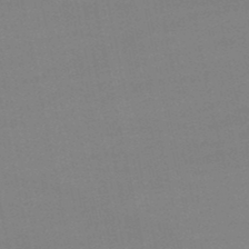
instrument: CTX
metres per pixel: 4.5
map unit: lHb
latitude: -46.2550
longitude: 58.8219
